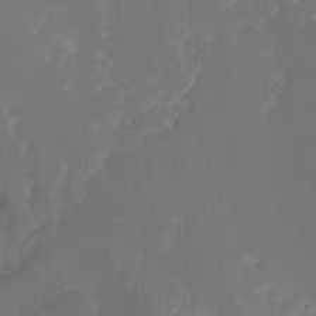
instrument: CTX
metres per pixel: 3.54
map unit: Ht
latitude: -4.6707
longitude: -62.5735
